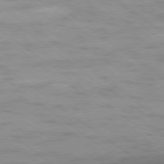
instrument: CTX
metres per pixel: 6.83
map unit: Ap
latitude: -79.3320
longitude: -99.8772
